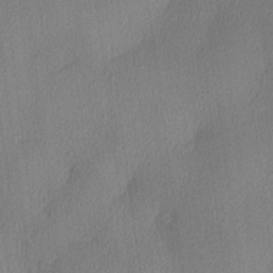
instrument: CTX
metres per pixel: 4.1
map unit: lHvf
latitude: 22.2900
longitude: 140.6896
